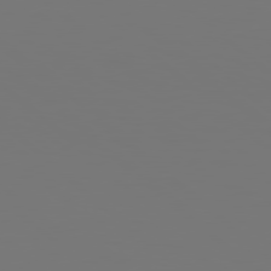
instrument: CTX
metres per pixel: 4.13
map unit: Hpe
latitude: 78.2523
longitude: -163.2348
